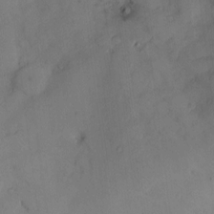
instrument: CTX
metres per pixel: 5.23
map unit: Htu
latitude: -8.3495
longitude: 176.0850
